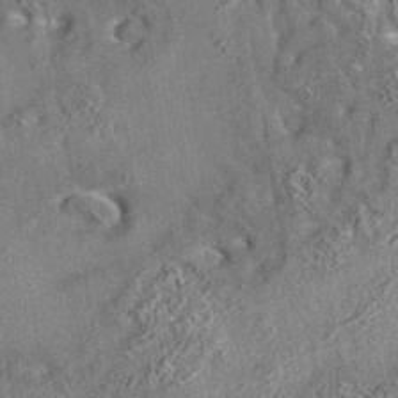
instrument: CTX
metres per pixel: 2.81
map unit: eAb
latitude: 35.5560
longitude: 113.7856
